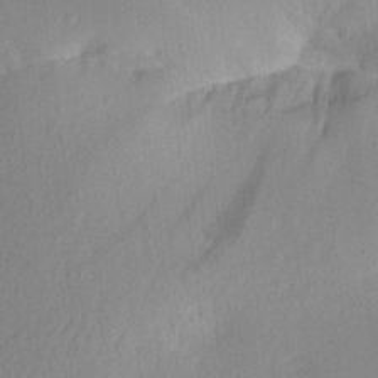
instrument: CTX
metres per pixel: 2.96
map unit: Aa
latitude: 20.9892
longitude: -147.1404
